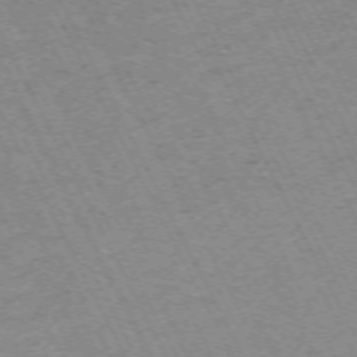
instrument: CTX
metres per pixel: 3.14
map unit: Hpe
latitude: -71.7667
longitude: 9.2943
